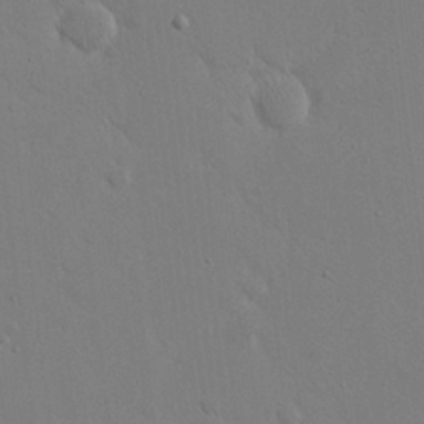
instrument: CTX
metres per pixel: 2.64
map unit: eHh
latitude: 20.5168
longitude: -71.0080
